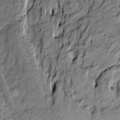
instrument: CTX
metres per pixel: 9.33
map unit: Htu
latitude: -10.0661
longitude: 176.7463
